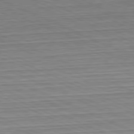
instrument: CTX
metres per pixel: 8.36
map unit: Hpe
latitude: -81.7478
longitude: 11.2187
